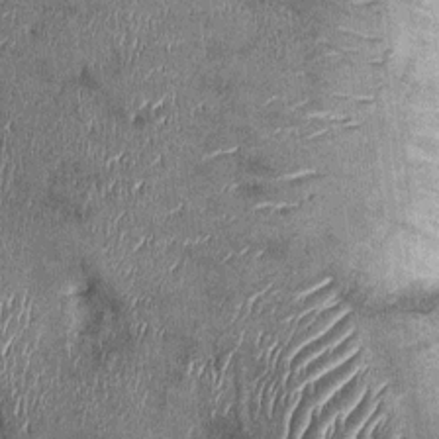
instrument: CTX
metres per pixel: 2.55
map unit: Ht
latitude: -0.1039
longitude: -12.6302
